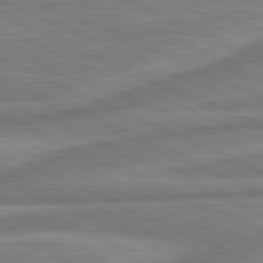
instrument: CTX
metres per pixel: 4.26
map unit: lApd
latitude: 81.5938
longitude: -175.0647
